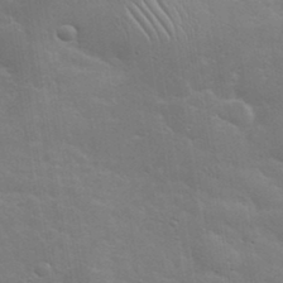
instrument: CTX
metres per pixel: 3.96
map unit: eHh
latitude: 36.3279
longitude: -66.3089
